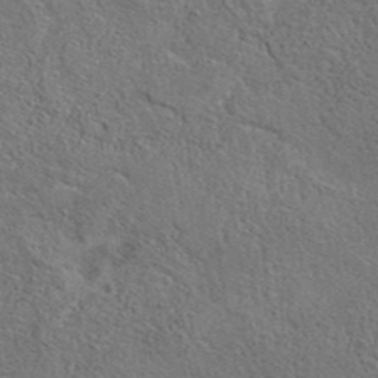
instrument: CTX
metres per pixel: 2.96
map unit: eAb
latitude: 41.0458
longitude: 103.9556
